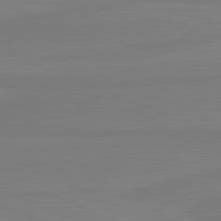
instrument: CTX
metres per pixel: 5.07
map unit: lApd
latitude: 81.6316
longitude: -179.5560
